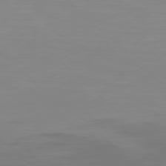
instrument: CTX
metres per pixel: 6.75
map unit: Hpe
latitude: 77.7827
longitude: -124.0255
